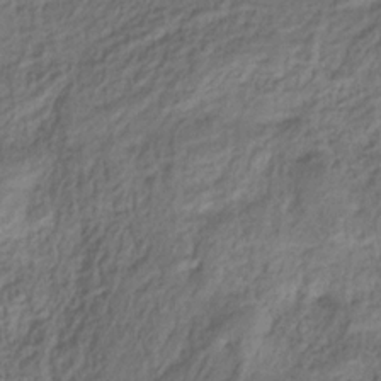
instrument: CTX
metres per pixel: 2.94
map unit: HNhu
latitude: -28.8786
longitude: 66.4251
